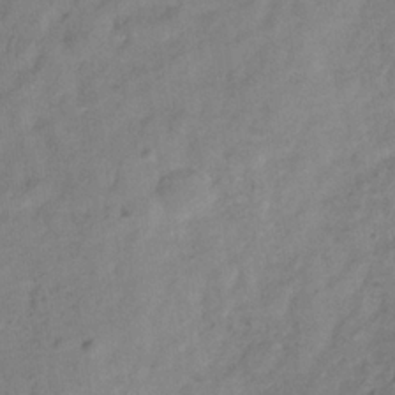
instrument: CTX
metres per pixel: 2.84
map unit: Hve
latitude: -33.4644
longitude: 89.8611
